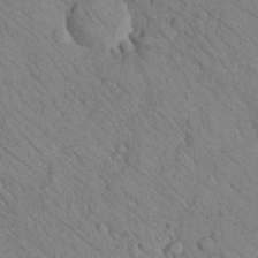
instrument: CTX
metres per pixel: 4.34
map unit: Nhu
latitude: 24.0822
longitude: -74.4979
